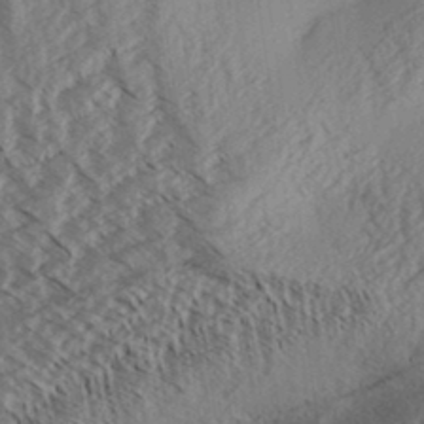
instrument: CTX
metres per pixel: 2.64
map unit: Aa
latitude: 33.0270
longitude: -139.6127
